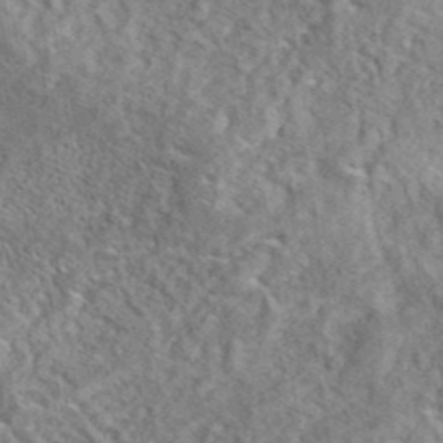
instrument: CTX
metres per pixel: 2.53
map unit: eAb
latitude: 38.4979
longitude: 112.2740
